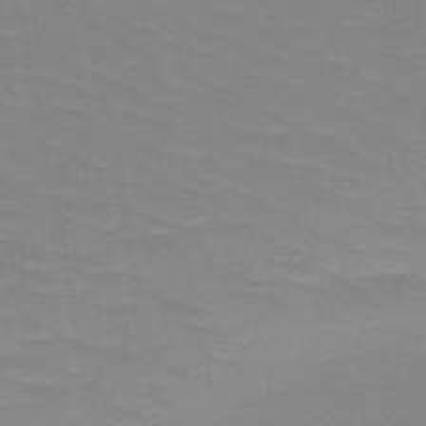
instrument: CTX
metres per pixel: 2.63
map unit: HNb
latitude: -48.0850
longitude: -48.7435
